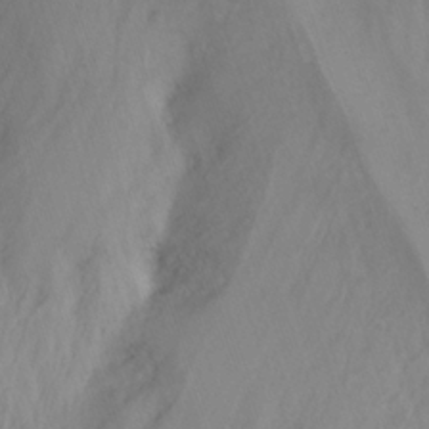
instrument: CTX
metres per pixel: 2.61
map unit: Nhu
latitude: -13.8611
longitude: -60.7624
